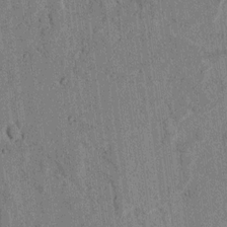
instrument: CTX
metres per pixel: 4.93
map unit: lAvf
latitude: 6.1956
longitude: 169.2753
